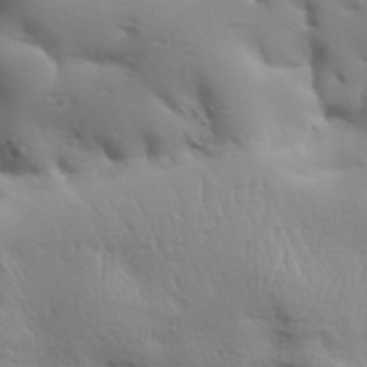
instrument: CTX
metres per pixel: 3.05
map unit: Aa
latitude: 33.4237
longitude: -143.7639
